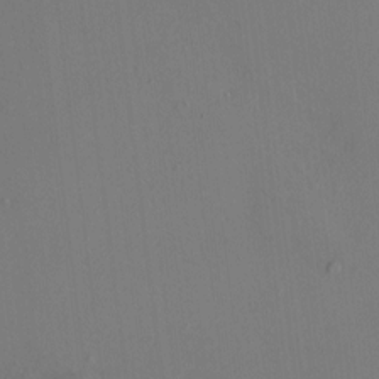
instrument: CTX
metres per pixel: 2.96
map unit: HNhu
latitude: 5.0080
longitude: 13.4643
